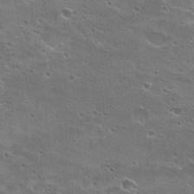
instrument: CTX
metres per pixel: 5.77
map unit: Hto
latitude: 22.7435
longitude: -41.4993
